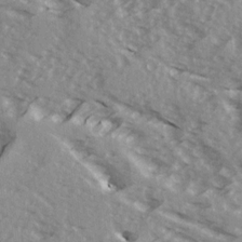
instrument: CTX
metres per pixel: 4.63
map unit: Ave
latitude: 15.9717
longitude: -129.9339
